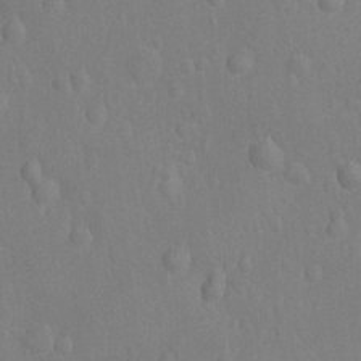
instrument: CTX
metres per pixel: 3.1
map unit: Nhu
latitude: -14.4062
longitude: -25.4615
